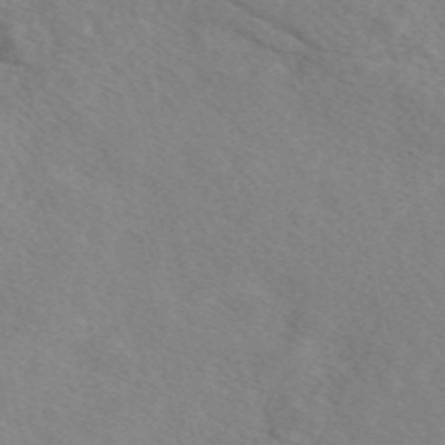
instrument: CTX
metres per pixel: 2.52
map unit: eAb
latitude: 49.7450
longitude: 117.5588
